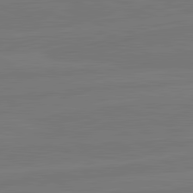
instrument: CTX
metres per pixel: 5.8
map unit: lApd
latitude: 82.1011
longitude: -178.5924
